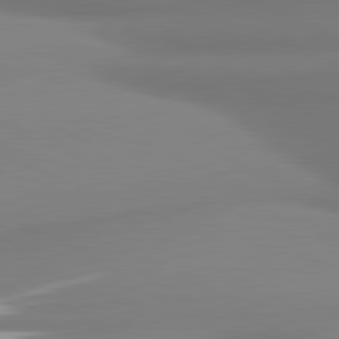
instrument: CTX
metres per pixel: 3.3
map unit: lApd
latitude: 81.1781
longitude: 177.0298
